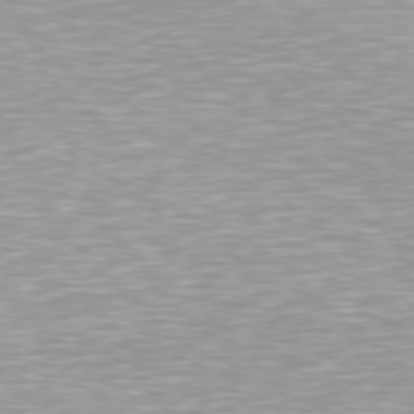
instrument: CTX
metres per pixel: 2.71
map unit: Hpe
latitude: 78.6680
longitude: -122.7624
